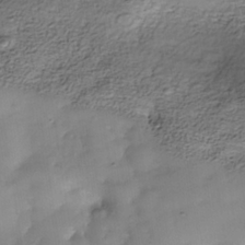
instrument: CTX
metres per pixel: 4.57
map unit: Nhe
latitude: -38.2929
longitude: -117.4238
